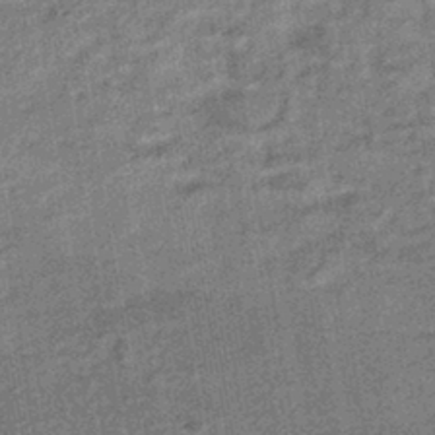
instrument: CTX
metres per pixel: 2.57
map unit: HNhu
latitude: -41.5021
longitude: 91.1054
